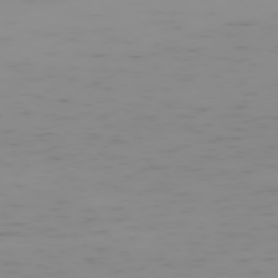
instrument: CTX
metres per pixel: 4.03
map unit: Hpe
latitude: -74.6519
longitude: 7.2376
